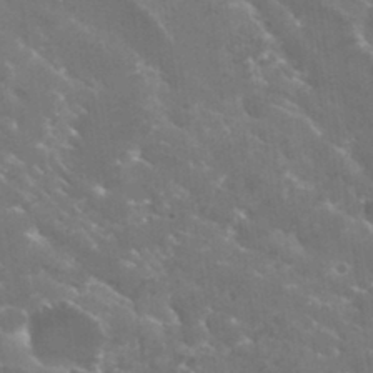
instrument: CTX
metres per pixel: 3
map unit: Hto
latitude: 30.1767
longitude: -43.8772
